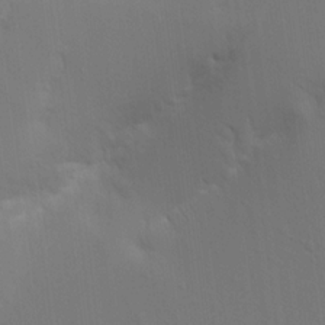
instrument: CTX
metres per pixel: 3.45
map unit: Aa
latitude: 15.2159
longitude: -147.4427
